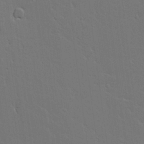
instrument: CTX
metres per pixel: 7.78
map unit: Aa
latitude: 18.7813
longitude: -126.4034
